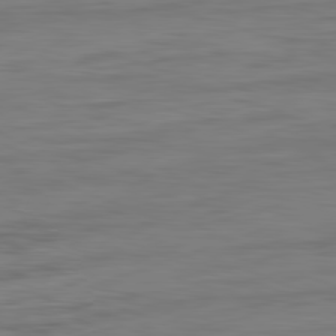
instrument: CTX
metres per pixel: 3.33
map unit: Ap
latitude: -82.1417
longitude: -75.4049
